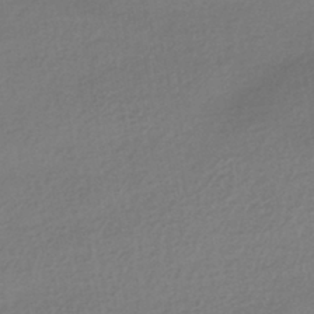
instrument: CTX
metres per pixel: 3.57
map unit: HNhu
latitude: -42.2361
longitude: 96.1039
